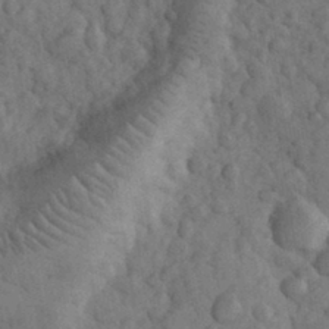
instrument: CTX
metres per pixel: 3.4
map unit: eHh
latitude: 32.9514
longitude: -67.5749
